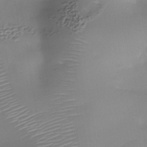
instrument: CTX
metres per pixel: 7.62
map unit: Nhe
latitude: -36.5573
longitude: -90.5735
